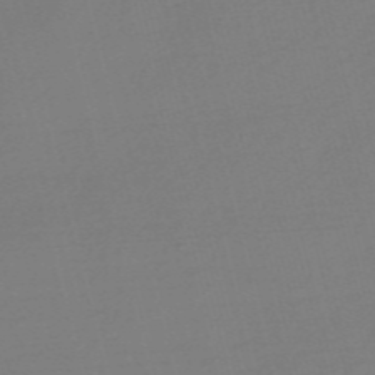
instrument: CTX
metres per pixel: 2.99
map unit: Nve
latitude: -56.8786
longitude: 63.0486
